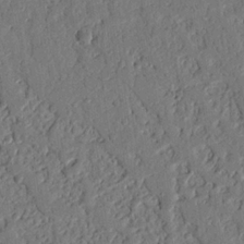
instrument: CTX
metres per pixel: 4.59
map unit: Nhu
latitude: 19.6505
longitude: -78.1389
